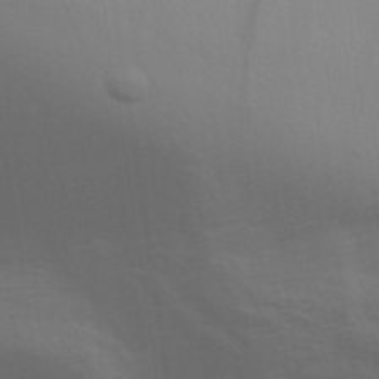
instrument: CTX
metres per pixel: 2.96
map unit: Aa
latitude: 31.1781
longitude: -133.7261
